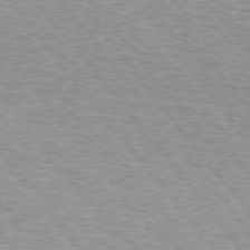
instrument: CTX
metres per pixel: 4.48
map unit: lApd
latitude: 74.8569
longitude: -76.6868
